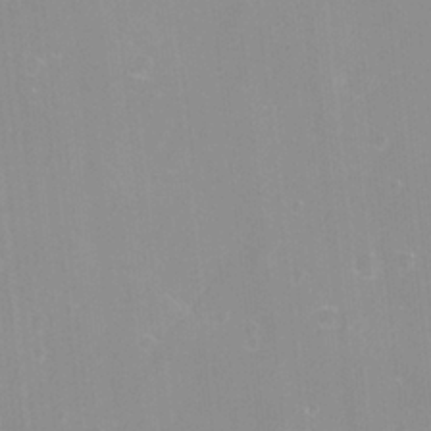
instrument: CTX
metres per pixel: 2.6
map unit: eHh
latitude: -12.1039
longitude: -61.1214
